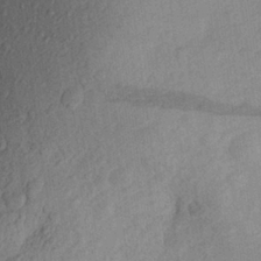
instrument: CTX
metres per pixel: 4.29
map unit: Aa
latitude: 27.1970
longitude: -143.7261
